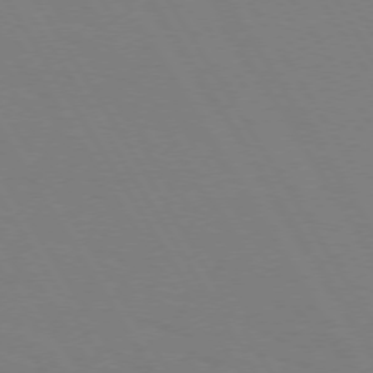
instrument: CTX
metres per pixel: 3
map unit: Hpe
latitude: 73.0270
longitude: -126.0822
